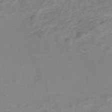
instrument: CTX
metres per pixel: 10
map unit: eHh
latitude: -45.7289
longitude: -29.8583
